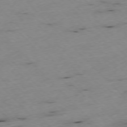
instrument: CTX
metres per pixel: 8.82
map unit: Ap
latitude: -77.1431
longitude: -60.3089
